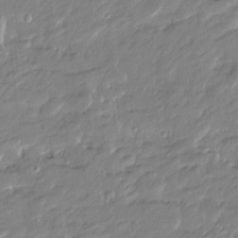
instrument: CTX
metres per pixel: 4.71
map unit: Htu
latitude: -6.4818
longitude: 174.9352
